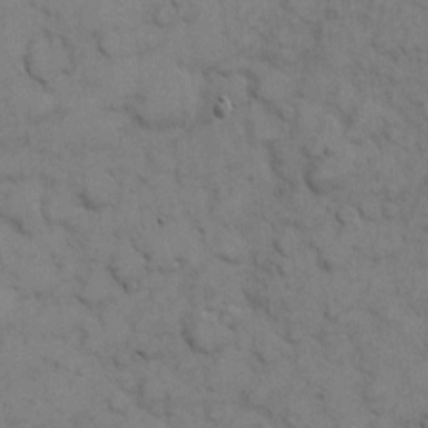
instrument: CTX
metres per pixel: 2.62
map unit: eHh
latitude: 7.3104
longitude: -65.2915
